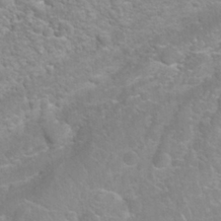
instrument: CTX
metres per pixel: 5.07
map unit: Nhu
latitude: 26.8947
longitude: -62.3845
